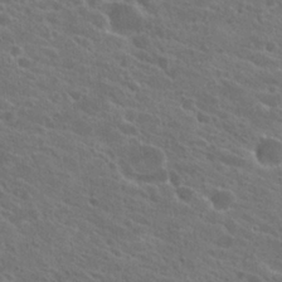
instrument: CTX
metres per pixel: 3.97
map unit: Hto
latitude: 23.8016
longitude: -39.1970
